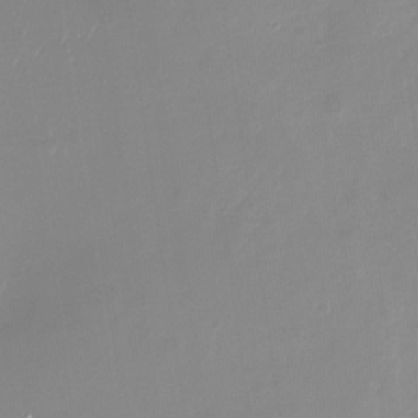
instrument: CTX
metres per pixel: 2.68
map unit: Nhu
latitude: -30.1228
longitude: -77.4237
